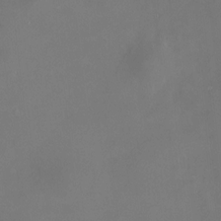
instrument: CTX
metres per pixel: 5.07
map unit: HNhu
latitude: 7.6694
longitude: 12.1039
